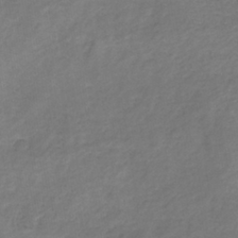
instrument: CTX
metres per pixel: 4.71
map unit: lHb
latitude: -37.5021
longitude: 72.5574
